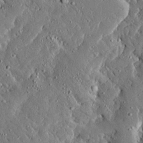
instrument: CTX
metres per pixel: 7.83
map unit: Ave
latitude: 17.2159
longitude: -139.3482
